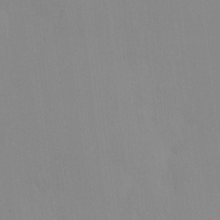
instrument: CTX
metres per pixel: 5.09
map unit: HNhu
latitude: 6.6679
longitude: 2.0283
